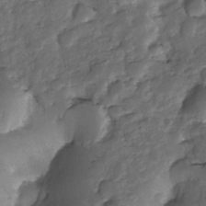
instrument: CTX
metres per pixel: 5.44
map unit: Nhe
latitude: -34.1417
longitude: -143.4993
